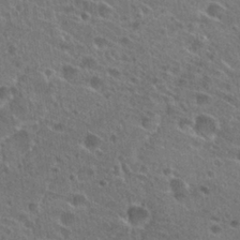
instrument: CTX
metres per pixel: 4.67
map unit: Hto
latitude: 25.1592
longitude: -45.6505
